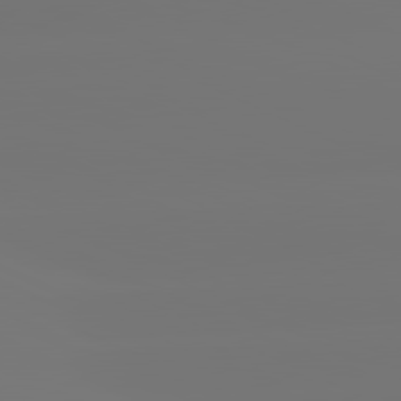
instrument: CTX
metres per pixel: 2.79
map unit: lApd
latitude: 81.5182
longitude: -148.4979
